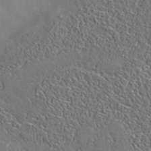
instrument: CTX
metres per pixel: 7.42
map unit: eAb
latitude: 35.4615
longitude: 109.9556
